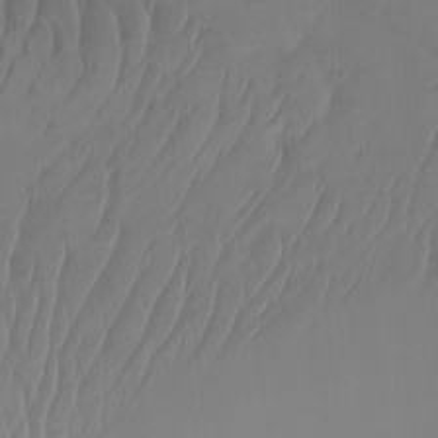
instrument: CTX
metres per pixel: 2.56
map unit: Htu
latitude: -14.4818
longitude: -45.4993
